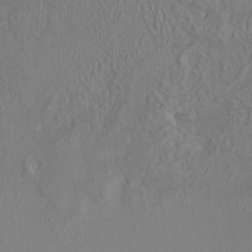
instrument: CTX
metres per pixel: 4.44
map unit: HNhu
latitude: 5.3671
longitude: 13.3888
